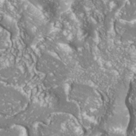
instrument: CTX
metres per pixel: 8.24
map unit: Nhe
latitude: -36.1983
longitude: -91.1781
